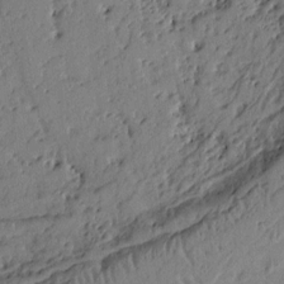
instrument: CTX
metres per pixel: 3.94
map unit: Ht
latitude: 9.2159
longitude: -78.4223
